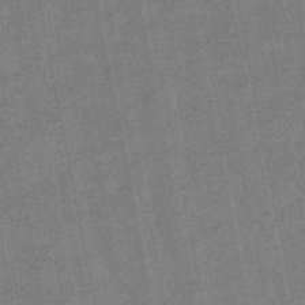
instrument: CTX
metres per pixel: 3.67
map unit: lHb
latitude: -48.9542
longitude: 79.1620
